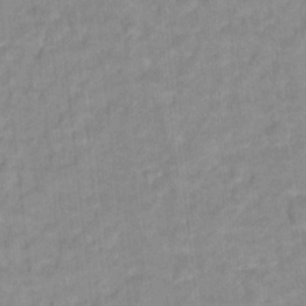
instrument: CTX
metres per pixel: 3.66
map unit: Hto
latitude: 16.4601
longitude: -35.2159
